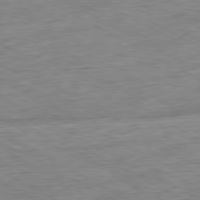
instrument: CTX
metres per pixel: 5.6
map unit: Ap
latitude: -80.9353
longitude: -73.8206
